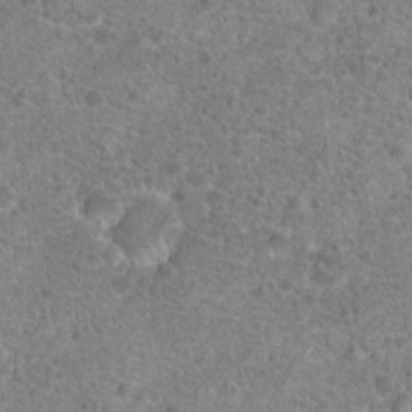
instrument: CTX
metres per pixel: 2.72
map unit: Hto
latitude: 18.2900
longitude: -41.7449
